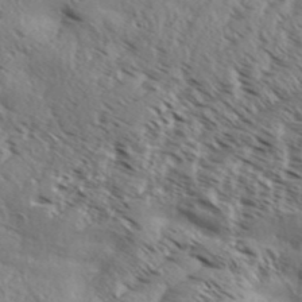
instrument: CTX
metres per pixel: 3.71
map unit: Aa
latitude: 32.7435
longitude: -139.5182
